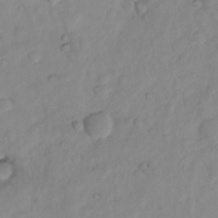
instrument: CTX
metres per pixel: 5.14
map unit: Nhu
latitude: 7.6883
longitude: -22.6112
